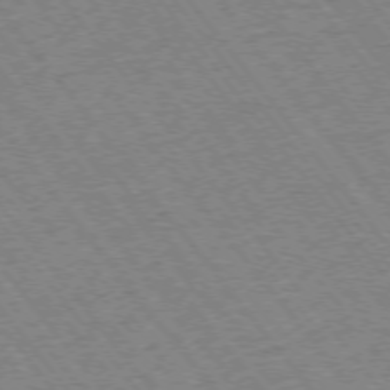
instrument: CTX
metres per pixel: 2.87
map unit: Ap
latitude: -75.3510
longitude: -87.3859
